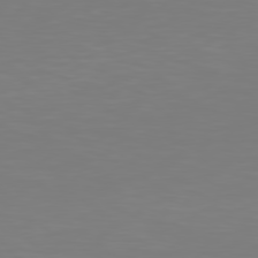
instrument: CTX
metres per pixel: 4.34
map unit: Hpe
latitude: 78.4223
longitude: -167.3859
